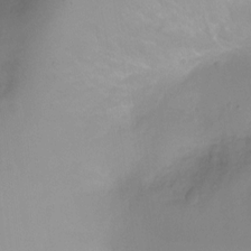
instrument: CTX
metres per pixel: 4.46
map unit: Nhu
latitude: -14.8408
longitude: -26.6302
